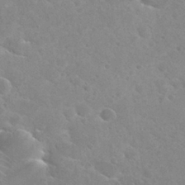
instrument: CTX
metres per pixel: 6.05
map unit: Hto
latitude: 25.9717
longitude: -35.9717
